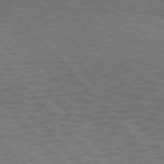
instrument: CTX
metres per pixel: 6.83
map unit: Hpe
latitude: 75.9717
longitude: -138.3656
